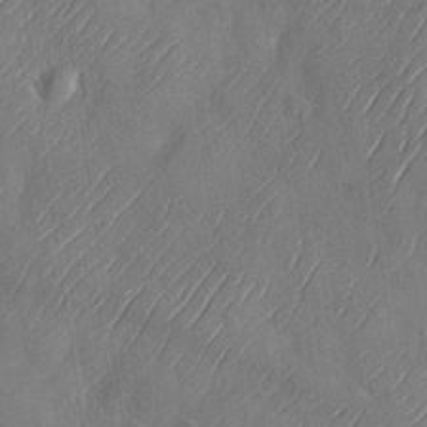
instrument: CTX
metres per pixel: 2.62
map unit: Nhu
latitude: -28.6330
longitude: -58.1200
